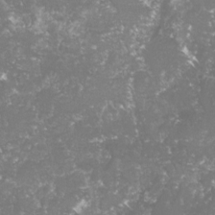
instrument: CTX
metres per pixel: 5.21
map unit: lHvf
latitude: -16.4629
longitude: -99.8961
